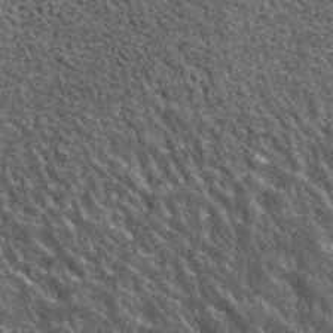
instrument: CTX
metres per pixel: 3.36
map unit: lHvf
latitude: 37.9906
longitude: -90.5168
